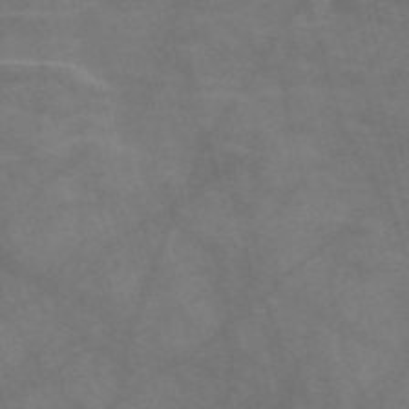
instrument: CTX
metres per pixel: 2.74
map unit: Nve
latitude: -58.5573
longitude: 63.7666
